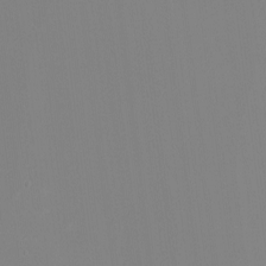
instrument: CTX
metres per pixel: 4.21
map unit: eHh
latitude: -4.1983
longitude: -83.1592
